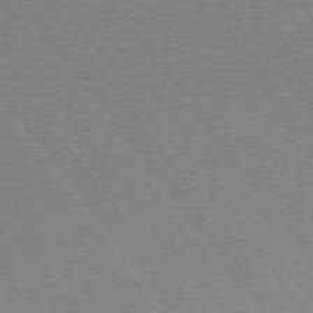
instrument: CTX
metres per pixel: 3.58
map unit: Ap
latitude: -75.6533
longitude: -64.6679
